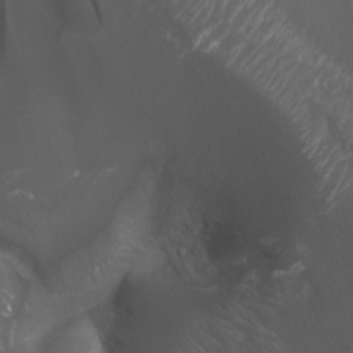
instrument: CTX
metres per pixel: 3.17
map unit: Nhu
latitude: -9.3321
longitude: -78.0822
